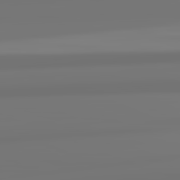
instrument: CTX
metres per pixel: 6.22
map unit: lApd
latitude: 82.3467
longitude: 171.7289
